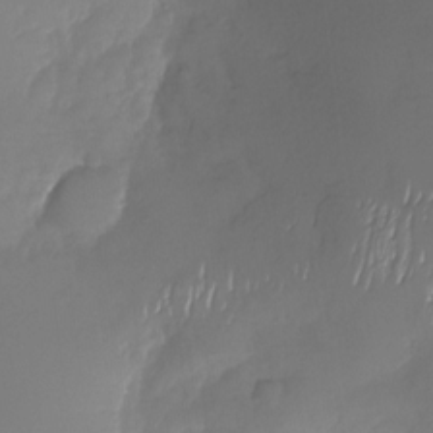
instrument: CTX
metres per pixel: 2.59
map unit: Nhu
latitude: -27.2942
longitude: -58.7057
